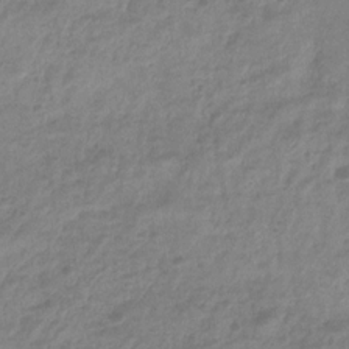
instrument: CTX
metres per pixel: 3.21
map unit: eHb
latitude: -29.7856
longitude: 71.4266
